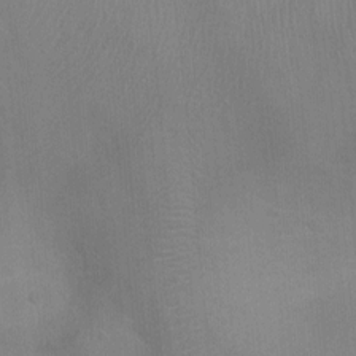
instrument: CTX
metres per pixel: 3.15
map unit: Ht
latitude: -4.2739
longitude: -17.2348
